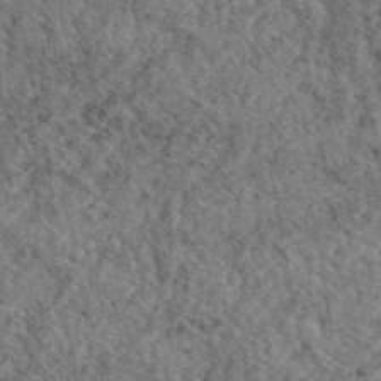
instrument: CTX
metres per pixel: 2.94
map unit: eAb
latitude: 45.5371
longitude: 112.9731
